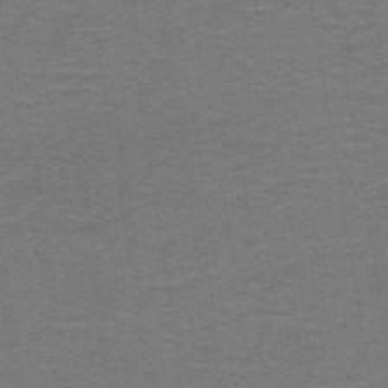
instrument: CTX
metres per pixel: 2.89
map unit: lHb
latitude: -43.0675
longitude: 54.2929
